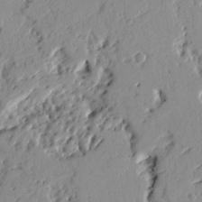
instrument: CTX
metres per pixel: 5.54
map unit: Ht
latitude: 8.7624
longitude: -77.5182
